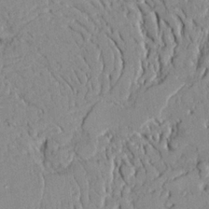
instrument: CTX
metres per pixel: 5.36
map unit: Ave
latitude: 22.7246
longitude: -128.9514
